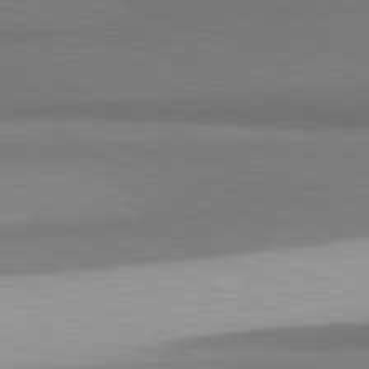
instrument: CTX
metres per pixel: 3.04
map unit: lApd
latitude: 81.5749
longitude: 165.0487
